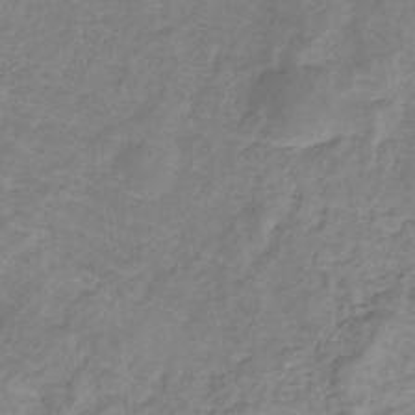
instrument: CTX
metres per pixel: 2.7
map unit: eHb
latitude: -32.0850
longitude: 67.5021
